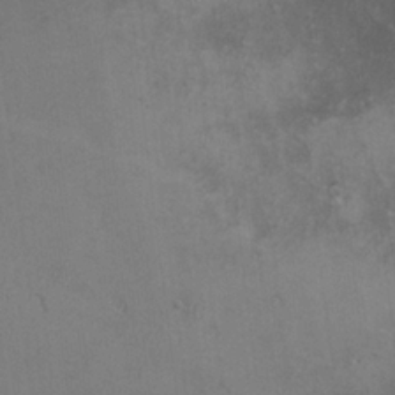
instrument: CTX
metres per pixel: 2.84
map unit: lHvf
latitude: -13.1998
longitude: -101.7450
